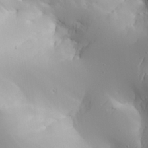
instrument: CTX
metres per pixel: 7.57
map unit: Aa
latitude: 25.2537
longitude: -127.1592
